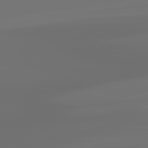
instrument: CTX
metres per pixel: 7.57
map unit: lApd
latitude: 83.3670
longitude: -129.4426
